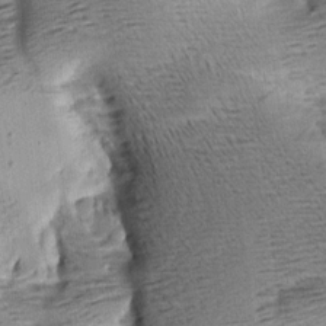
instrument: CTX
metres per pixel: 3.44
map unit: Aa
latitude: 8.8191
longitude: -141.8583
